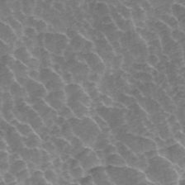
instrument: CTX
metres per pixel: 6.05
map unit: ANa
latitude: 45.0458
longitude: 25.4643
